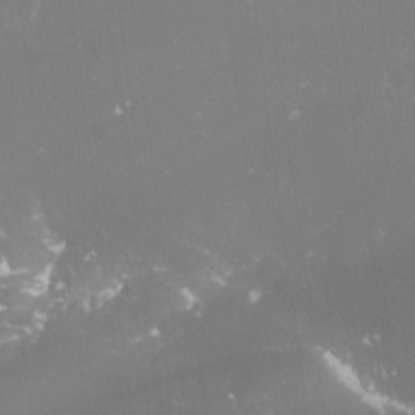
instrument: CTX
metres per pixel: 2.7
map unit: Nhu
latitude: -10.1984
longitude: -69.5749
